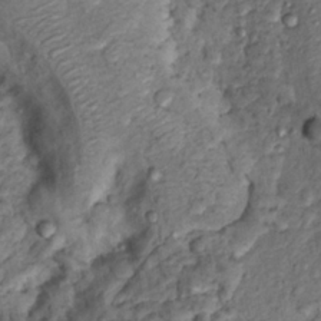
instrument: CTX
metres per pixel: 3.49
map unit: Hto
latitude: 14.3846
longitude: -30.1011
